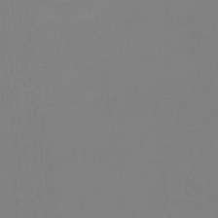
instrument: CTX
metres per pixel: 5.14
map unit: eHb
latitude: -38.4818
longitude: 75.1054
